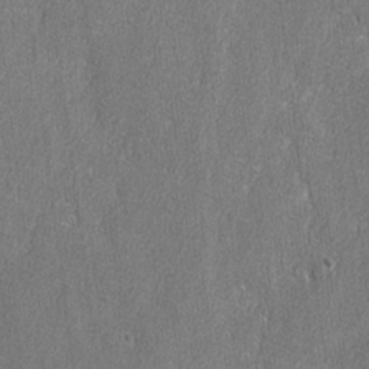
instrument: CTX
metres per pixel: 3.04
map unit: lAvf
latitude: -8.2550
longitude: -113.0458
